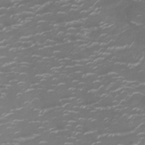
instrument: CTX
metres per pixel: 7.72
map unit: Ht
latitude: -10.4251
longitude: -19.3859
